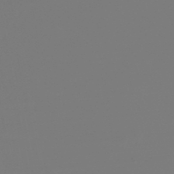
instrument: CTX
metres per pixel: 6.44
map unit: lHb
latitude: -45.7856
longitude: 75.5966
